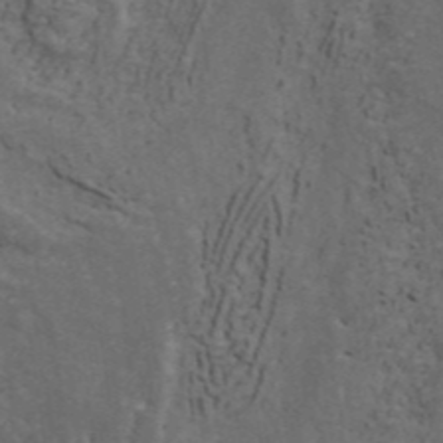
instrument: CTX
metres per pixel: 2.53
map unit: ANa
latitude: 42.5357
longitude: 29.4643
